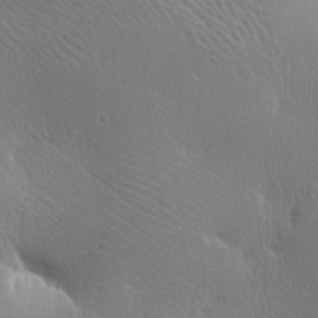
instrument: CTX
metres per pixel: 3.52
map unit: lAa
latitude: -8.1228
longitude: -125.0647
